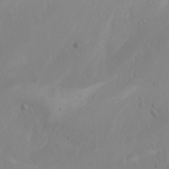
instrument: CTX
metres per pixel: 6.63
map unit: Htu
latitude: -6.1983
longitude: -68.6301
